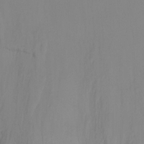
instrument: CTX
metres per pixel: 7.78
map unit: Ht
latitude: -15.2376
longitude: -49.1781
